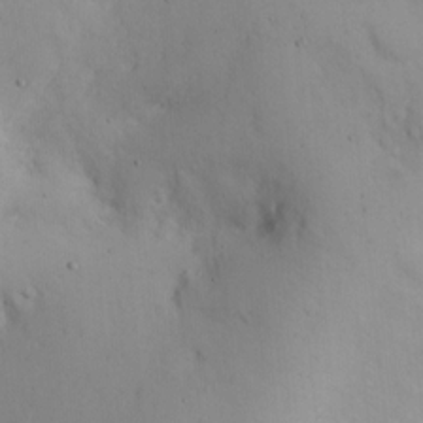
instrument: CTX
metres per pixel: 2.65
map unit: eHh
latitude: 11.7072
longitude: -61.4048
